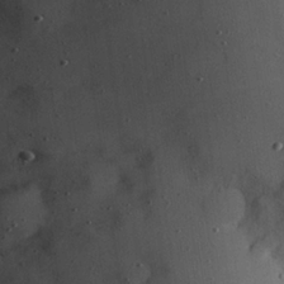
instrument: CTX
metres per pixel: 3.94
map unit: Hve
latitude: 25.0836
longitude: -91.8772
